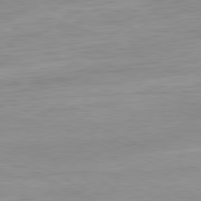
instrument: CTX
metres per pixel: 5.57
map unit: Ap
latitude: -81.3510
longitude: -94.8002
